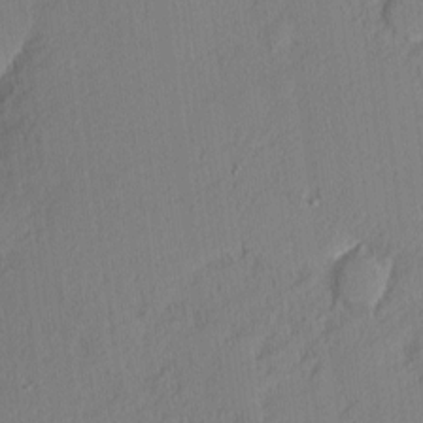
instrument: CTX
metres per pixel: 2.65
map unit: Nhu
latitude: 1.7449
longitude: -77.4426
